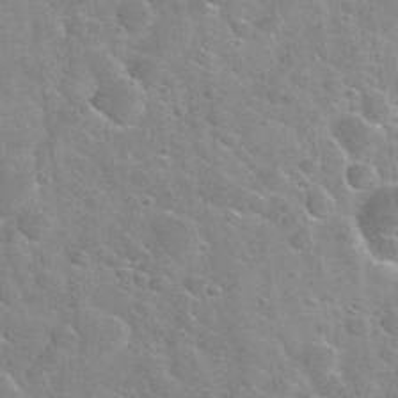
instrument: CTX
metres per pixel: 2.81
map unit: Nhu
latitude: 31.6316
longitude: -53.8961
